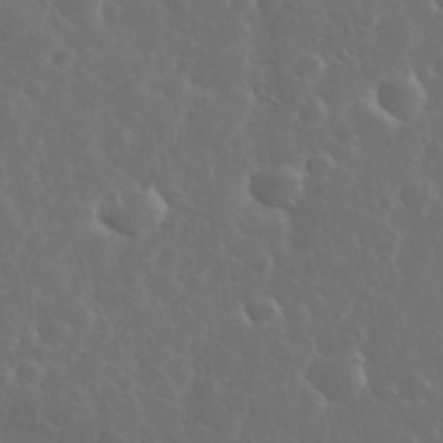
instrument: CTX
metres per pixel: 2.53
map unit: eHh
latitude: 34.5545
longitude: -60.0255
